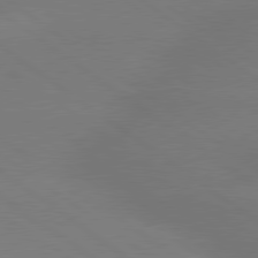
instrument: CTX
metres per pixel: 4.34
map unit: lApd
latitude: 79.6505
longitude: -150.7435
